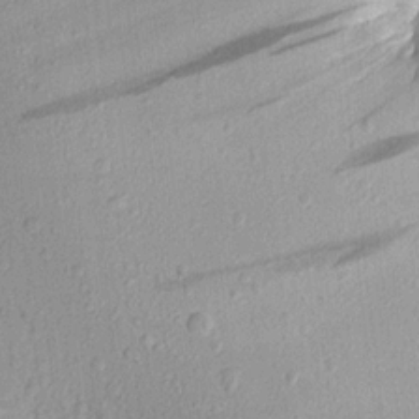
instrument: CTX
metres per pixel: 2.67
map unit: Aa
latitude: 17.1970
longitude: -147.0837
